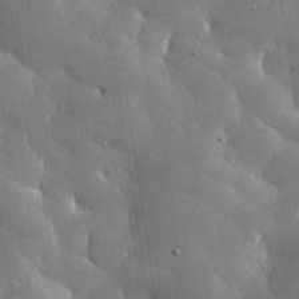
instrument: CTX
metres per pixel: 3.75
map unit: lHvf
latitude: 31.8017
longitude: -92.2522
